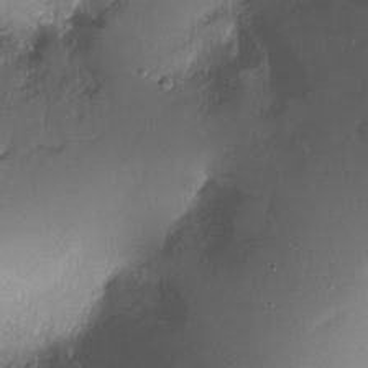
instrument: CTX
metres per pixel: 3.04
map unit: Nhu
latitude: -17.5777
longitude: -46.0255
